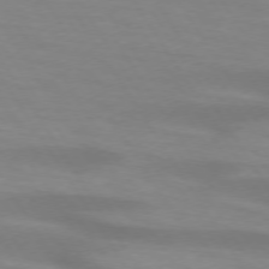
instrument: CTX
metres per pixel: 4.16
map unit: lApd
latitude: 73.7261
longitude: -53.7261
